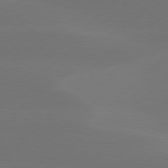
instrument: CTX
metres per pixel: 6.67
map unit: Hpe
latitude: 78.3090
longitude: -130.7814
